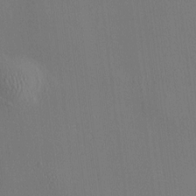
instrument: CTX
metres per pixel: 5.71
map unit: HNhu
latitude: 7.8394
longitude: 15.0487
